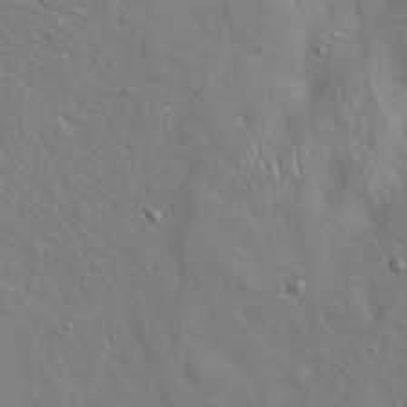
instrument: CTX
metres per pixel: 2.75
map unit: Hto
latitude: 18.9324
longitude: -53.4238
